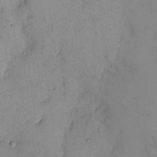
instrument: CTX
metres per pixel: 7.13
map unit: eHh
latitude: 11.5560
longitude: -61.6127
